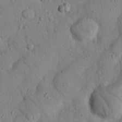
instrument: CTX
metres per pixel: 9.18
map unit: Nhu
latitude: 22.3467
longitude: -75.8205
